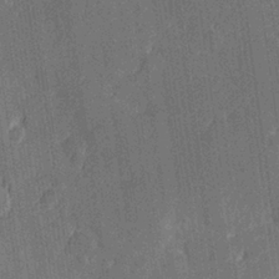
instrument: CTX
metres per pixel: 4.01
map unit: Hve
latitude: 26.8947
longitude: 144.2928
